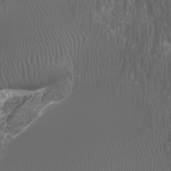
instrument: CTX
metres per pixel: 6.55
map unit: Htu
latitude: -5.6344
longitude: -73.6883
